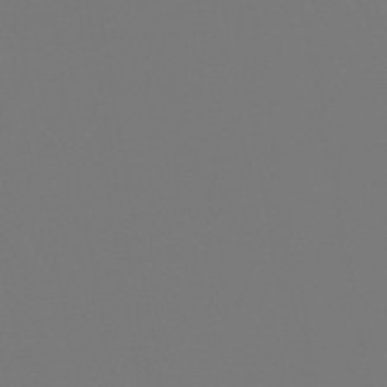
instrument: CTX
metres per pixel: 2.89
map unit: lHb
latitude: -45.9178
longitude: 72.3873
